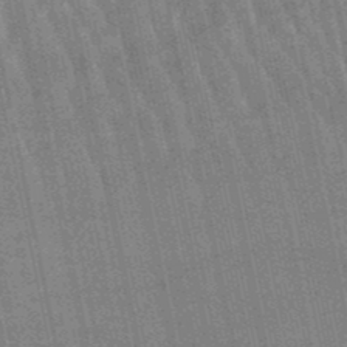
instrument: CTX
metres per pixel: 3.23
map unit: lHb
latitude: -48.7652
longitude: 73.9745
